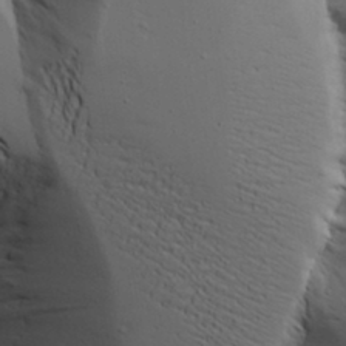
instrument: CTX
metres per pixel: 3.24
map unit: Aa
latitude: 18.9891
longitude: -125.8961
